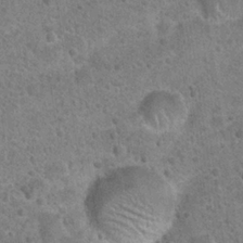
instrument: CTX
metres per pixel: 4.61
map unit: Hto
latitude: 22.1767
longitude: -49.2915
